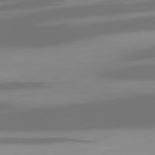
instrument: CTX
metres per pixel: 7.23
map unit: Ap
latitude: -78.6140
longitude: -95.9150
